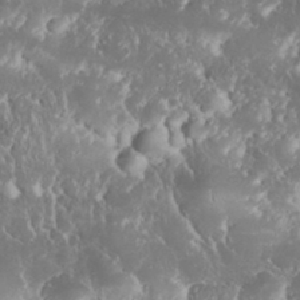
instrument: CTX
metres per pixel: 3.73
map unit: eHh
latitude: 34.2900
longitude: -62.9703
